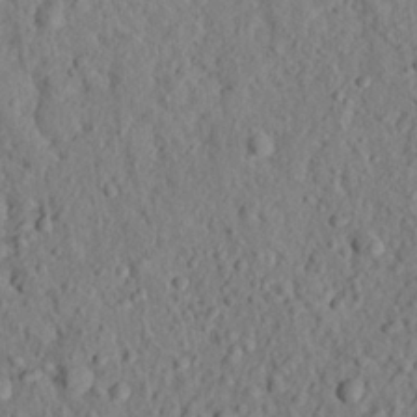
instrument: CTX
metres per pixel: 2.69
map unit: eHh
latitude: 25.2159
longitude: -78.6869
